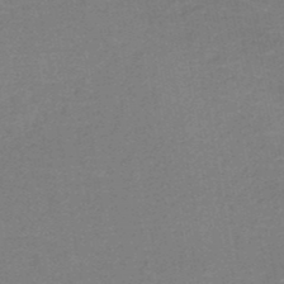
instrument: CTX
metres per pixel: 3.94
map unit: HNb
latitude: -49.7100
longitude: -48.5546
